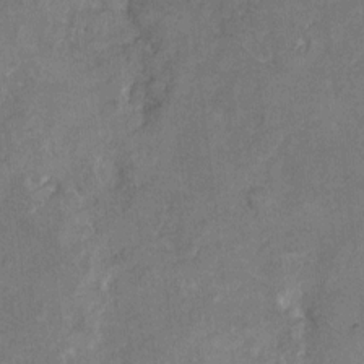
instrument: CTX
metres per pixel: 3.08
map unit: eHh
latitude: 9.9528
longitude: -64.6868
